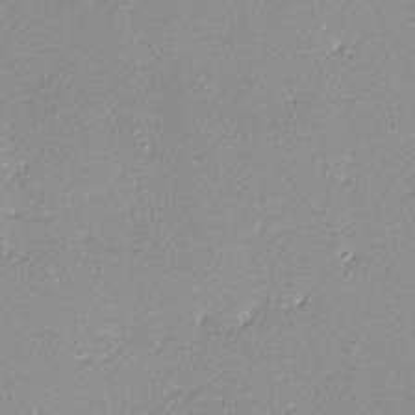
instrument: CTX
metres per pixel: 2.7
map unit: lHvf
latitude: -12.1606
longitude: -102.3467
